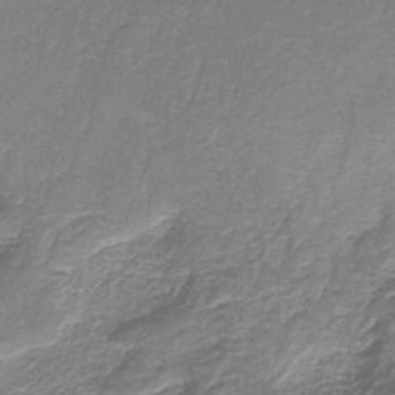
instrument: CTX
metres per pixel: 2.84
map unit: HNb
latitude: -37.6721
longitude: 51.2187
